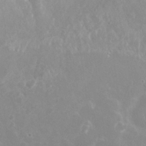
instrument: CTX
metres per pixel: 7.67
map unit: Nhu
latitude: 25.9717
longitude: -53.2726
